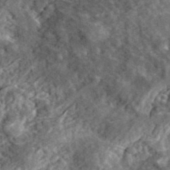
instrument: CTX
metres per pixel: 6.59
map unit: eHh
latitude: 36.9514
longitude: -79.9150
